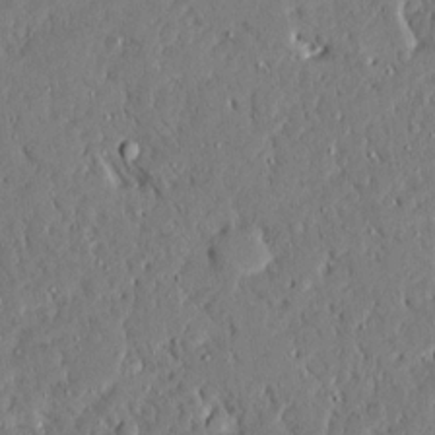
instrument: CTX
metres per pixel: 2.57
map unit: Ave
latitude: 16.3089
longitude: -140.8758
